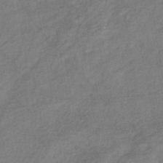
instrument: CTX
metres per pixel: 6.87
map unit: eHb
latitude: -39.1620
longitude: 80.3118
